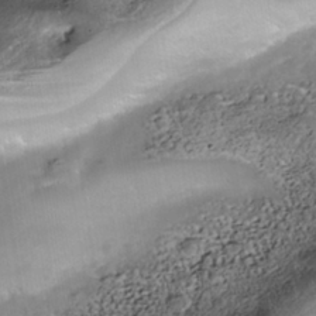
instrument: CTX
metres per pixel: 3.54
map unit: Nhe
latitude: -39.8800
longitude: -117.0459
